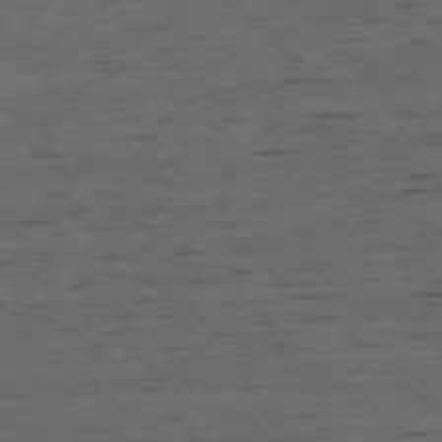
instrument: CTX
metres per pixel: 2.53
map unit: Ap
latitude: -78.2928
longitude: -60.5923
